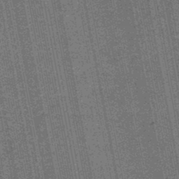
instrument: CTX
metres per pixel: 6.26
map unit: lHb
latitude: -44.7841
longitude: 58.2361
